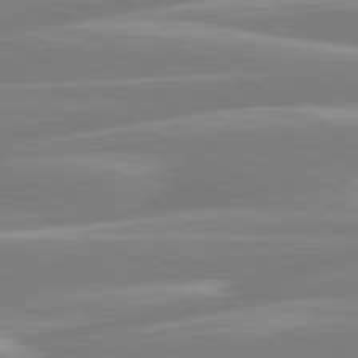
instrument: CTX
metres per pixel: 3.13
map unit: lApd
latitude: 80.6301
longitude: -129.9150
